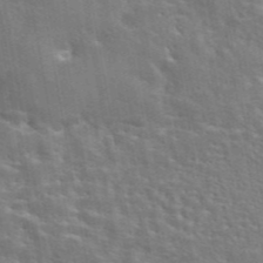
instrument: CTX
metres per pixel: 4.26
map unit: eAb
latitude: 44.6868
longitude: 113.4832
